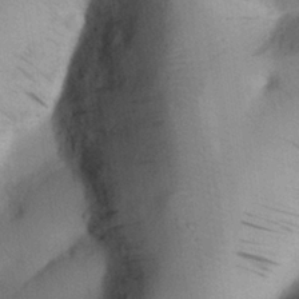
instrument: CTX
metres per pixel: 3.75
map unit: Nhu
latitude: 26.6113
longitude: -71.7638
